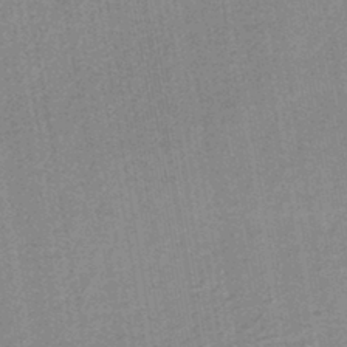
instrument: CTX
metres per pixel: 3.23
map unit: lHb
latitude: -41.8800
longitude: 62.7274
